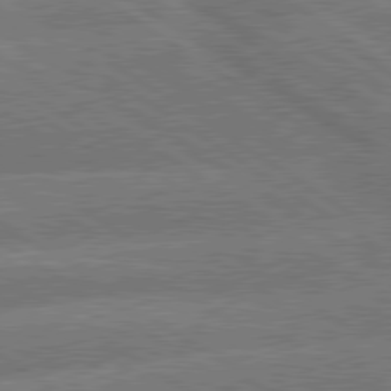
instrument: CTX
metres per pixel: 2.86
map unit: lApd
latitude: 79.8584
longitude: -161.5749
